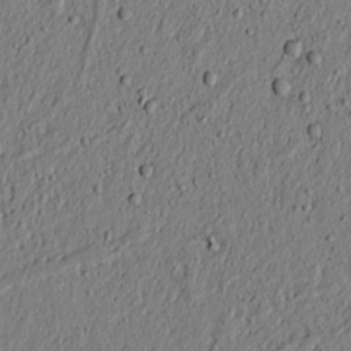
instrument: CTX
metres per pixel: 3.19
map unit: lAvf
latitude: 6.4412
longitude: 167.5210
